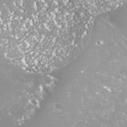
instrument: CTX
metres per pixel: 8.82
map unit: Nhe
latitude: -35.9178
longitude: -91.6316
